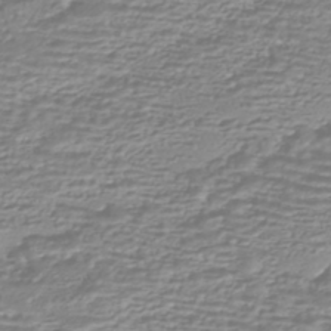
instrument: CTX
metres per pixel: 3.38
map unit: HNhu
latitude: -44.2173
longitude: 98.7085
